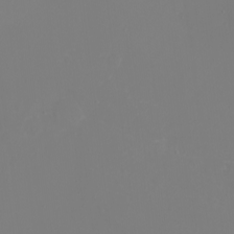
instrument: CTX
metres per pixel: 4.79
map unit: eHh
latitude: -3.1620
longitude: -75.3482
